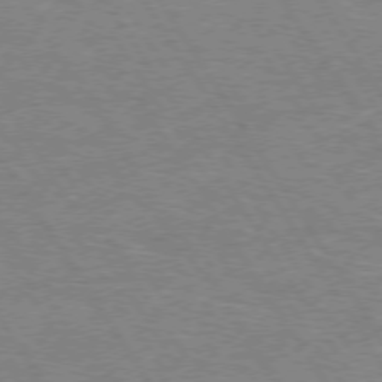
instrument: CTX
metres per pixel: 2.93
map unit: Hpe
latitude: 73.3104
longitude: -143.7450
